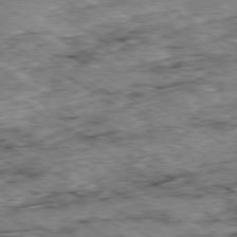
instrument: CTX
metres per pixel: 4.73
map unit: Ap
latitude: -80.1984
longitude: -49.2348
